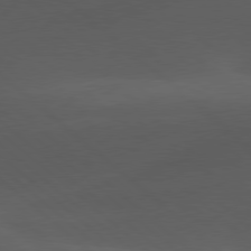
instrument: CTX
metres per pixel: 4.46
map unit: lApd
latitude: 78.1578
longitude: -54.6868
